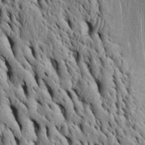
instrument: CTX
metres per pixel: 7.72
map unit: Htu
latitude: -3.6910
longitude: 151.7477
